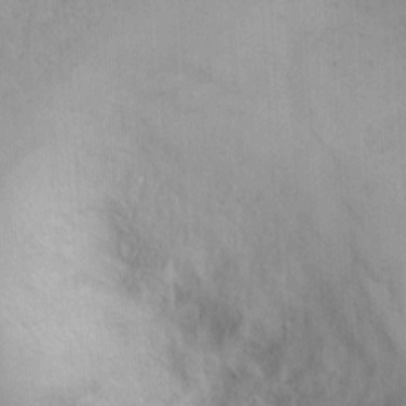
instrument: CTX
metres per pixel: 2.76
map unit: Ht
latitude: 3.0080
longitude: -34.8947
